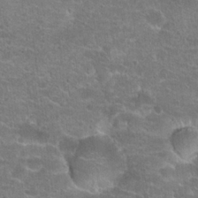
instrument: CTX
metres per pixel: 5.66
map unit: Hto
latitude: 20.8758
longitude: -43.0270
